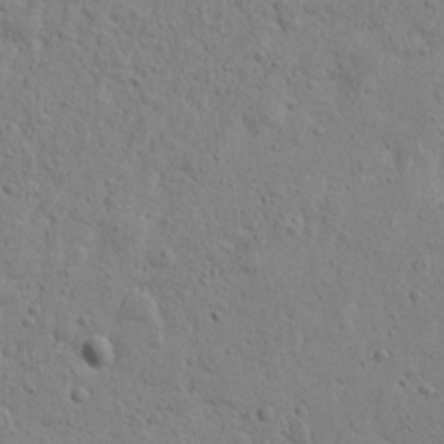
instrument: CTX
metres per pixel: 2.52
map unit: Nhu
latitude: 15.6694
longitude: -74.9325
